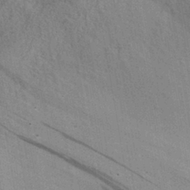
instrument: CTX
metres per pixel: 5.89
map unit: Aa
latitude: 31.1026
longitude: -136.6113
